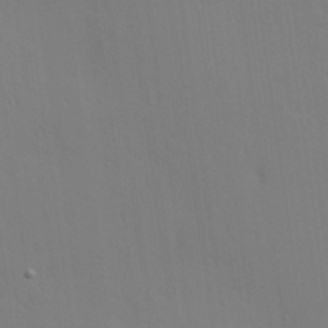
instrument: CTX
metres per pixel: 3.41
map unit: Hve
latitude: 25.5560
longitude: -91.3104
